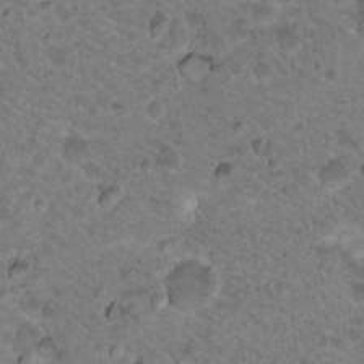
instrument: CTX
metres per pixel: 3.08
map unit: Nhu
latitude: 18.8758
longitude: -32.8191
